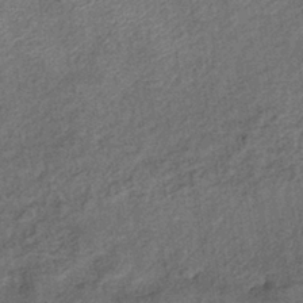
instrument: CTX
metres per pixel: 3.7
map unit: eHb
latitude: -39.4266
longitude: 77.8044
